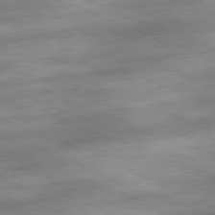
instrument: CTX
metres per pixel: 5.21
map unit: Ap
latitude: -81.9745
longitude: -80.8002
